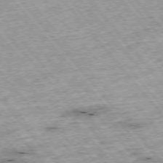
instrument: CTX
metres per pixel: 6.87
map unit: Hpe
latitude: -76.1606
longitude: -21.5371
